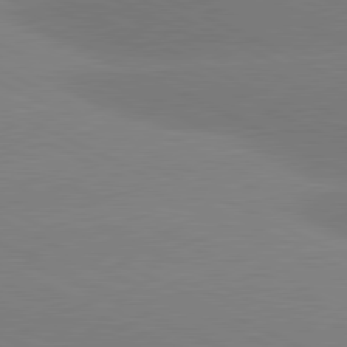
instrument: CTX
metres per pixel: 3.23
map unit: lApd
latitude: 80.9703
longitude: -154.7435
